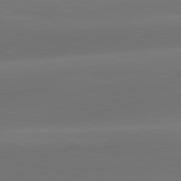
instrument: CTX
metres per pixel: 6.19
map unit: lApd
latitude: 81.9717
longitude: -162.7436
